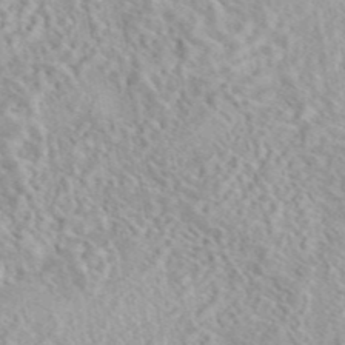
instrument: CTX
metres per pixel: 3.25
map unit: eAb
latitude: 44.3467
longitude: 115.1998
